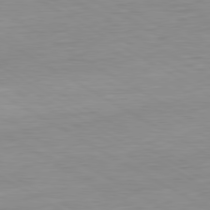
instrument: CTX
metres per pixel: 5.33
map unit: Ap
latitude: -80.8786
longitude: -79.3104
